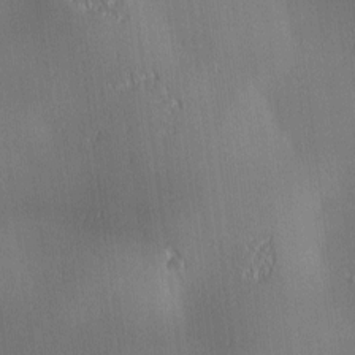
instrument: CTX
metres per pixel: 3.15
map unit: lAa
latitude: 0.8569
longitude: -116.7624
